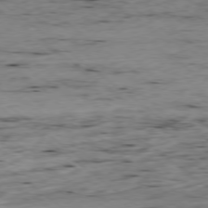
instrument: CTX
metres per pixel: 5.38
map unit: Ap
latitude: -78.6329
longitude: -91.8016
